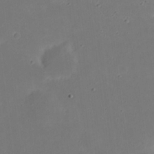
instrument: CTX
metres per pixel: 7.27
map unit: eHh
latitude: 20.9703
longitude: -71.7449
